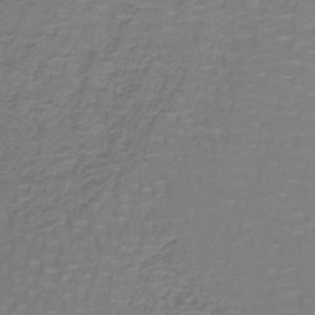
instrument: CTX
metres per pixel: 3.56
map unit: lHb
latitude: -41.8611
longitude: 57.2754
